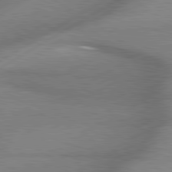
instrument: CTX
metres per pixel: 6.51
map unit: lApd
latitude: 80.2333
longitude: -118.7246
